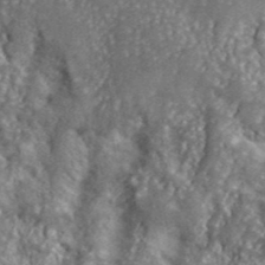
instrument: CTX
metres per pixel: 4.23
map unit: lHvf
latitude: 41.6127
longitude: -89.6316
